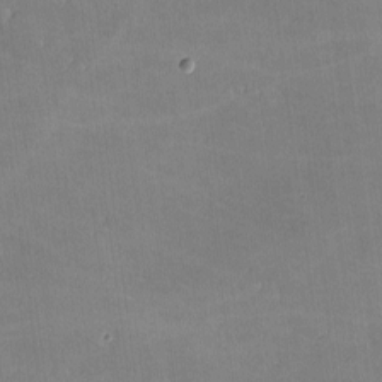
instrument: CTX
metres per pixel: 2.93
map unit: lHvf
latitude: -9.3321
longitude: -101.5182
